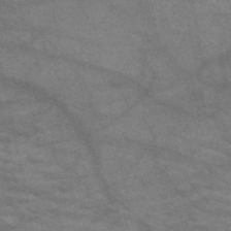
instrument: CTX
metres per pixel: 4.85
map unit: HNb
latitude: -52.6518
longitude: -43.1214
